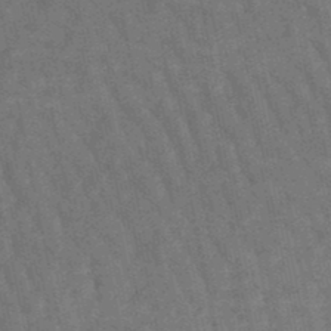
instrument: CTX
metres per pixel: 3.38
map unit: lHb
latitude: -47.6910
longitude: 77.2754
